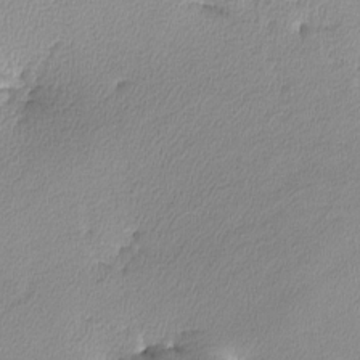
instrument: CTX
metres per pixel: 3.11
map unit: lHvf
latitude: -12.6330
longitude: -101.3104
